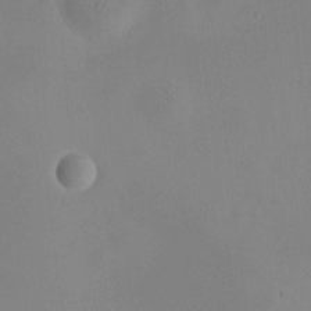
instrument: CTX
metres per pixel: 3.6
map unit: HNhu
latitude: 11.1214
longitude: 11.4266
